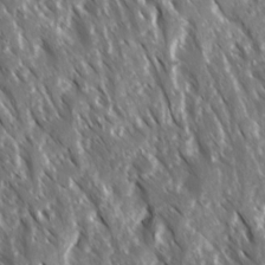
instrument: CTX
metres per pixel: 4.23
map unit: Ave
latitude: 15.4049
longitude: -132.3656
